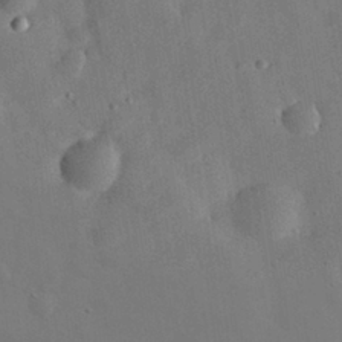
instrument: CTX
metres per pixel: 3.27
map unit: eHh
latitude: 30.0255
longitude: -72.8569
